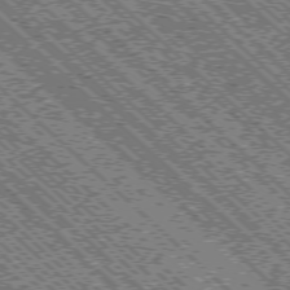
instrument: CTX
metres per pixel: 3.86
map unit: Ap
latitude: -76.1417
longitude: -96.3656
